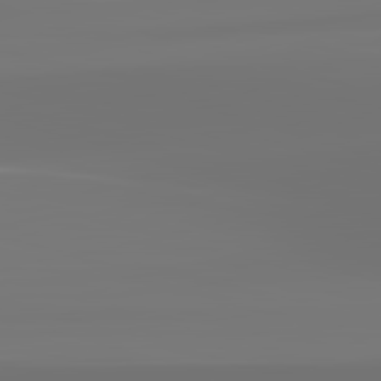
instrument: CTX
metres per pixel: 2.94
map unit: lApd
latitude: 83.4237
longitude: -131.4049
